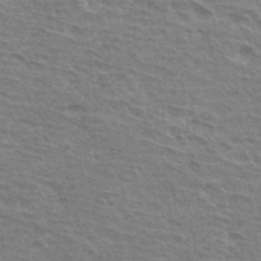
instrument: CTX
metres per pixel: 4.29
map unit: Hto
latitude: 33.5938
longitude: -40.5734
